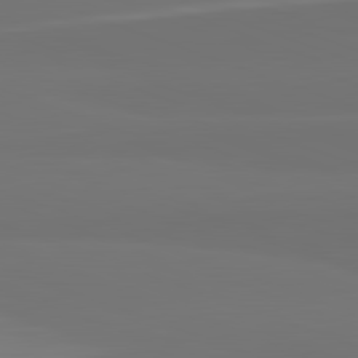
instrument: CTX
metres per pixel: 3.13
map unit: lApd
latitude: 82.4223
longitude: 159.1809
